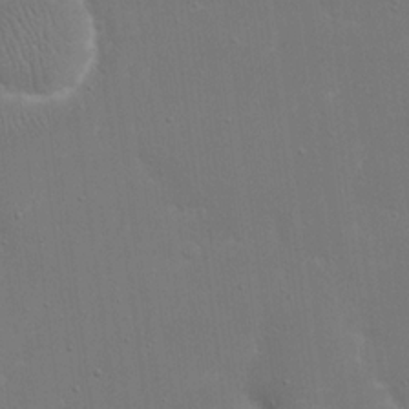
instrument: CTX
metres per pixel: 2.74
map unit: eHh
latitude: 19.5182
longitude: -69.4238
